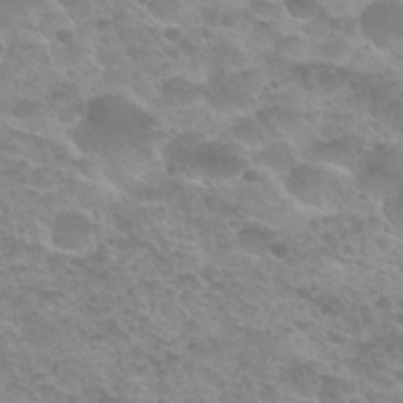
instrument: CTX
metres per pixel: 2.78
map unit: Nhu
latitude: 27.6127
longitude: -53.4427
